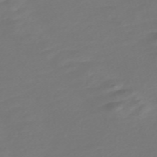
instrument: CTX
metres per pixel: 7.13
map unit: Nve
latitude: -58.4628
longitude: 57.4832
